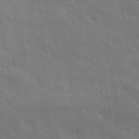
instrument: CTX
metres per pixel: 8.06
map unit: eHh
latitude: 31.4238
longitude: -70.0633
